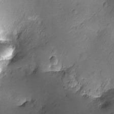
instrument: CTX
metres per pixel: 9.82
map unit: Nhu
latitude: -12.1039
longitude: -23.3671
